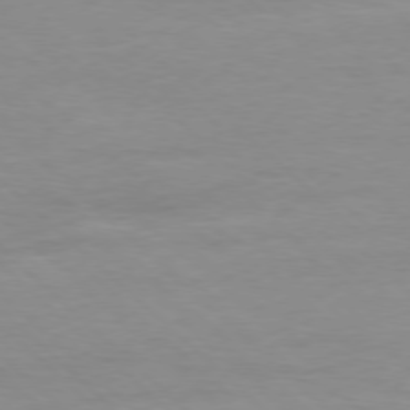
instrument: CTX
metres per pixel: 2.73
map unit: Ap
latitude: -77.8044
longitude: -81.5560
